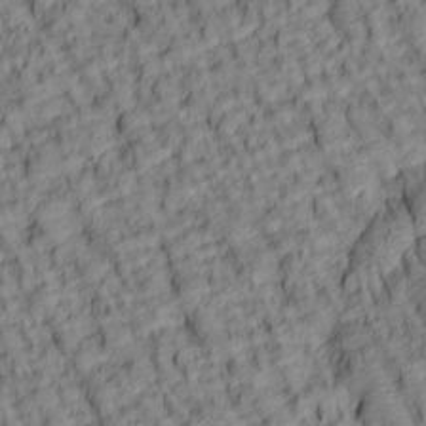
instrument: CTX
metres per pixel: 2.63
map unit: lAa
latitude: 5.5749
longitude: -116.2523
